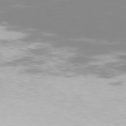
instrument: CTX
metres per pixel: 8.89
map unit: Hpe
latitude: 77.3103
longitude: -130.3657
